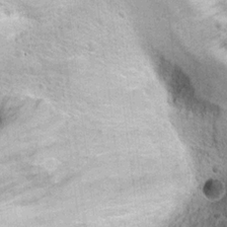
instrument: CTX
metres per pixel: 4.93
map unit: Hto
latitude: 11.8961
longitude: -36.1389
